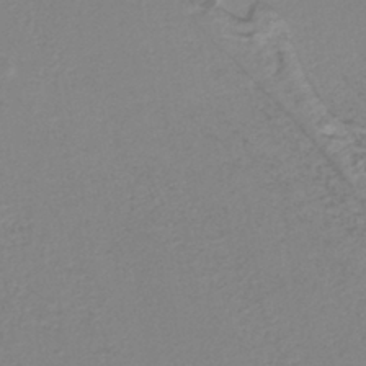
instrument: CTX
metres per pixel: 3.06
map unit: lHb
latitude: -40.4629
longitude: 51.6533
